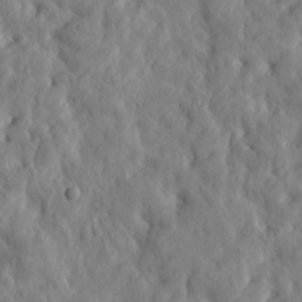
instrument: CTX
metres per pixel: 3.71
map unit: Htu
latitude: -4.7463
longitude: 173.5399
